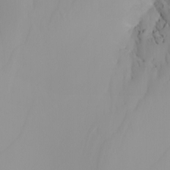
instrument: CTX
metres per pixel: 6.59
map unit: Nhu
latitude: -4.5951
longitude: -93.3103
